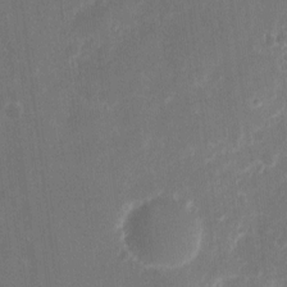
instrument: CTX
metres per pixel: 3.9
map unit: eHh
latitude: 9.3293
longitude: -71.4615
